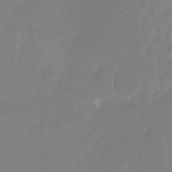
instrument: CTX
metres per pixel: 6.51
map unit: Hto
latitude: -8.7274
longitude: -46.6491
